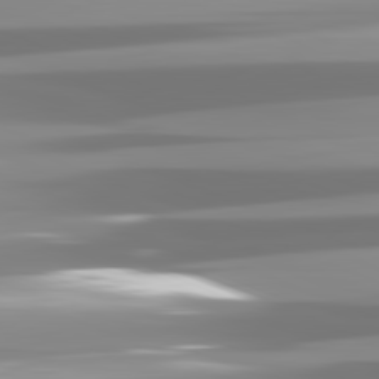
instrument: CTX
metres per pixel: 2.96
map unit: lApd
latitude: 81.8772
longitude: -138.8002
